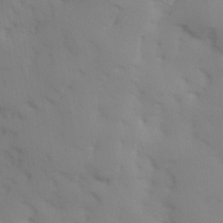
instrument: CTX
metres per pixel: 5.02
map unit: Hve
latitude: 32.8947
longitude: 150.5763
